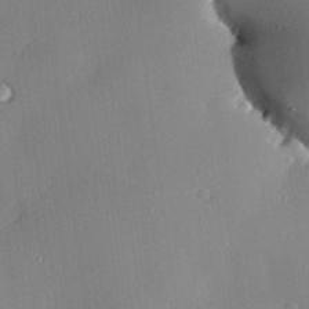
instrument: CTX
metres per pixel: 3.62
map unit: Hve
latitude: 26.3089
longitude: -90.8569
